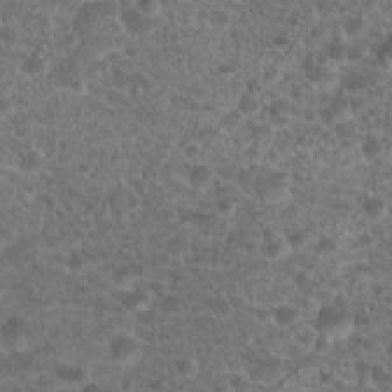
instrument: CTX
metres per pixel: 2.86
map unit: Hto
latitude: 19.3103
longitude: -40.9324
